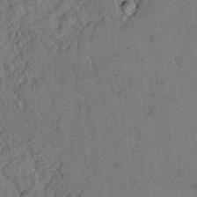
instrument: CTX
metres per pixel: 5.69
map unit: lAvf
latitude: 5.1403
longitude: 158.9352
